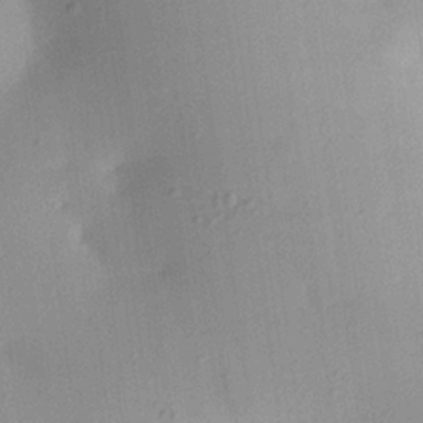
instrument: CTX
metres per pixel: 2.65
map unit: Aa
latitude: 21.3482
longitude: -147.1592
